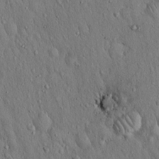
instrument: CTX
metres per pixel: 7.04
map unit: Hto
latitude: 14.9325
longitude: -58.4790
